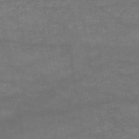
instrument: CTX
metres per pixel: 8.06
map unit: HNb
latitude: -51.5777
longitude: -39.8205
